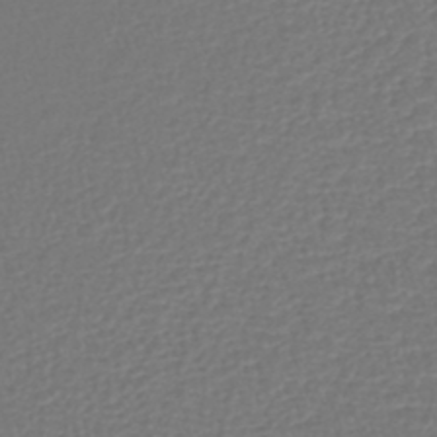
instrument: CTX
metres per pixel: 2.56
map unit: lHb
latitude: -43.0108
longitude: 64.9353
